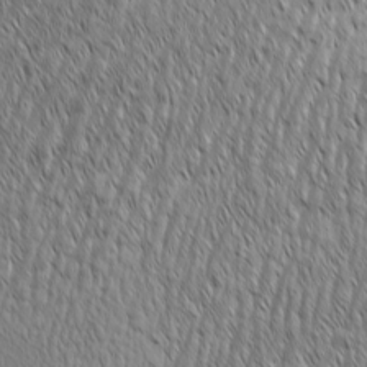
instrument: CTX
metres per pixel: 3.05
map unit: Aa
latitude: 7.0647
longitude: -130.0444
